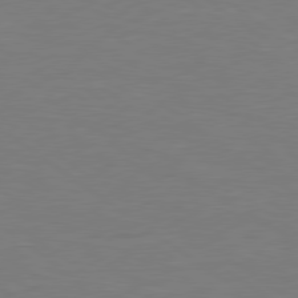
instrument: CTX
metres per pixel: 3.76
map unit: Hpe
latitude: 78.9136
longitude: -149.5749
